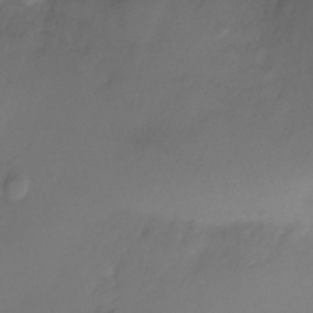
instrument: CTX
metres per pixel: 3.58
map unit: Ht
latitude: -1.2943
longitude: -19.5371
